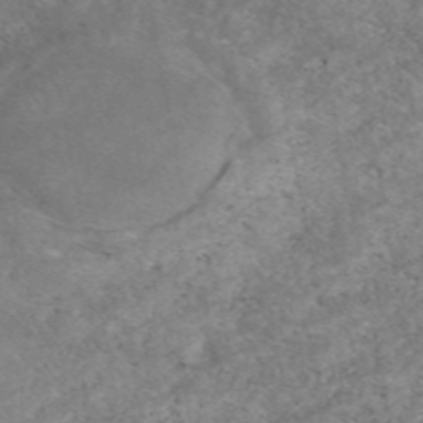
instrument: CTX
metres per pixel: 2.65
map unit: eAb
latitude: 47.7639
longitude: 119.8233
